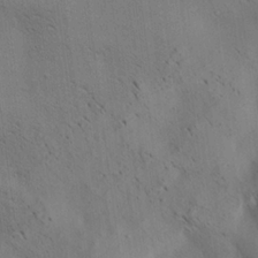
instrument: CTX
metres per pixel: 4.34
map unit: Aa
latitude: 21.8773
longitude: -140.3845
